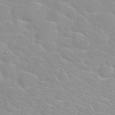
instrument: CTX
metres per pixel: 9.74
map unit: Nhu
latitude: 30.3845
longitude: -50.7624
